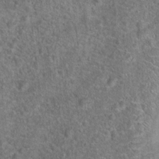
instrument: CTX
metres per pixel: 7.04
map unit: Hto
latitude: 18.3278
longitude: -42.7057
